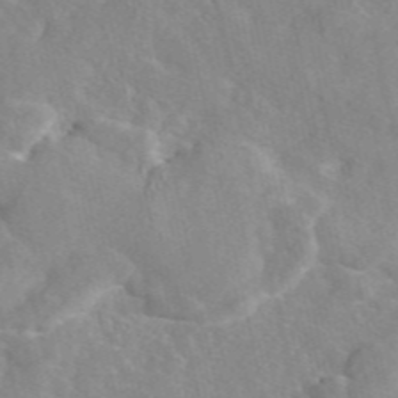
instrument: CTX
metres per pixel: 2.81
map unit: eAb
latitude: 46.8569
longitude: 112.9542
